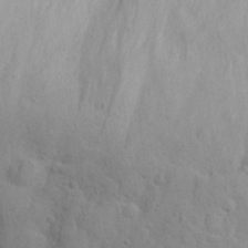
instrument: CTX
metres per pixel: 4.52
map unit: eHh
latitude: 27.8961
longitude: -75.5938
